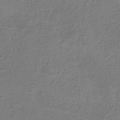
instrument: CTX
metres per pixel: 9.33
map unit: HNb
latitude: -33.4644
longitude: 56.0472
